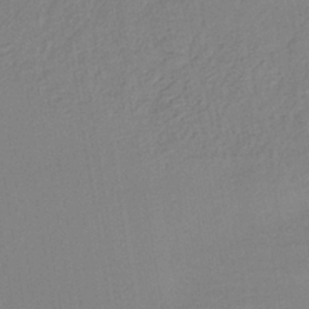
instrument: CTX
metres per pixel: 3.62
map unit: lHb
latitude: -38.2551
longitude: 68.9730
